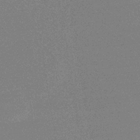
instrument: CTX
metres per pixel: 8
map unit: HNb
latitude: -34.4818
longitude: 52.6329
